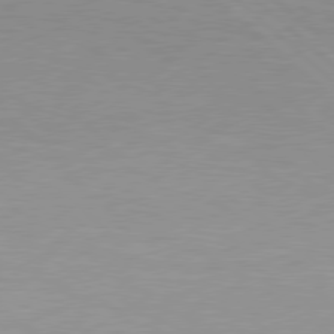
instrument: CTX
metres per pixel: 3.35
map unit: Hpe
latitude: 78.3468
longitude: -124.8380
